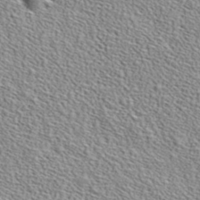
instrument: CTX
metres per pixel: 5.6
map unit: lHvf
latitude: 38.3845
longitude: -92.3656
